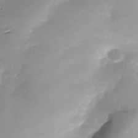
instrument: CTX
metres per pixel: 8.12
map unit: Nhu
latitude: -28.2173
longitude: -59.7450
